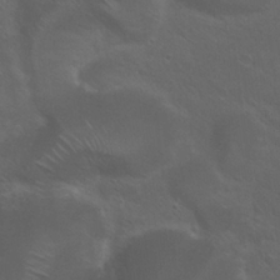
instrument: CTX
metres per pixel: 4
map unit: Nhu
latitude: 24.3467
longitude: -52.6491
